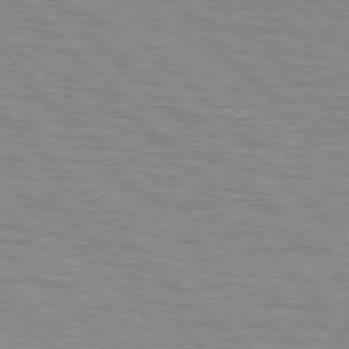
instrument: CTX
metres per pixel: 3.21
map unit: lApd
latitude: 76.8947
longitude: -77.7260
